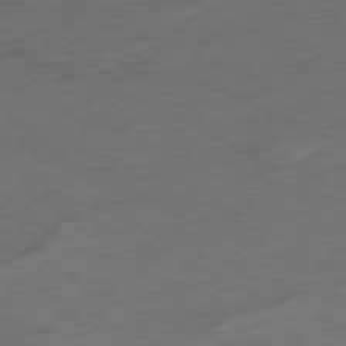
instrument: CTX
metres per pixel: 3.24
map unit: Ap
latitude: -80.3118
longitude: -91.9150
